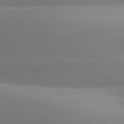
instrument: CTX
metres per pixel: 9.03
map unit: lApd
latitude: 81.6127
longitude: 142.2172
